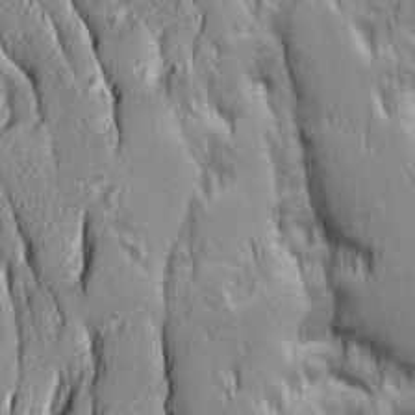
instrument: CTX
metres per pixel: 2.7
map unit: Ave
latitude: 14.2523
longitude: -131.5749
